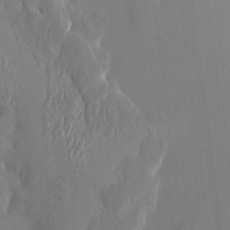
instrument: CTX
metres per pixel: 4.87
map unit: HNhu
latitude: 4.6490
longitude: -5.4237
